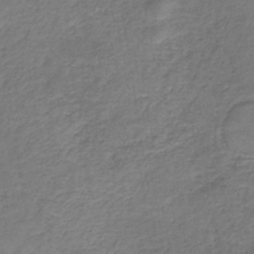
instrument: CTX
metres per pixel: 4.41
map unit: HNb
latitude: -36.4818
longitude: 51.1620
